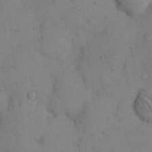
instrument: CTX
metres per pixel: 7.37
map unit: eHh
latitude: 13.0081
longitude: -61.7071
